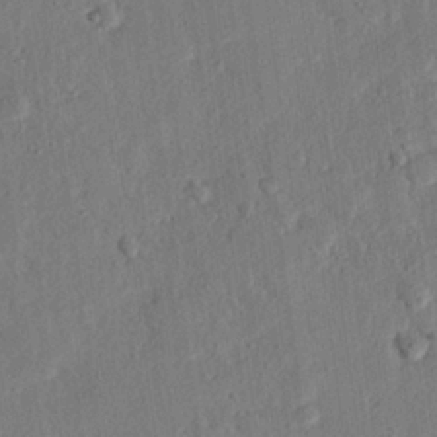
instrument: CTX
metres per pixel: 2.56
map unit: eHh
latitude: 25.1970
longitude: -80.9136
